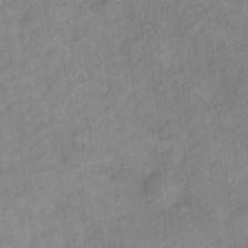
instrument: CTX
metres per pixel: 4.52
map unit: Ht
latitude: 12.1767
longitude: -40.3089
